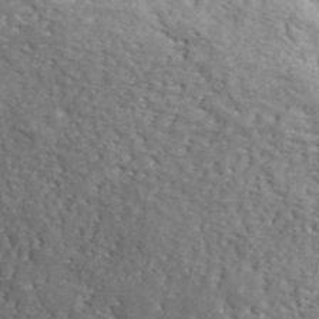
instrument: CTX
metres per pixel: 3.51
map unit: lHvf
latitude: 40.0633
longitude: -87.2348
